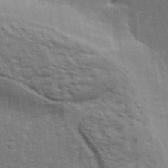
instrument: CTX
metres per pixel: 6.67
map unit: eHh
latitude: 34.6490
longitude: -132.8947
